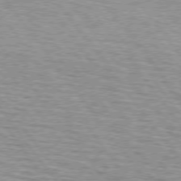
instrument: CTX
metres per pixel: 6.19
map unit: lApd
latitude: 75.0836
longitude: -75.6316
